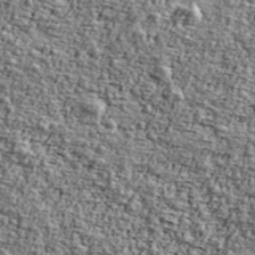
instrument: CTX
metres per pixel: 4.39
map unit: Ave
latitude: 42.0444
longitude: -111.1403
